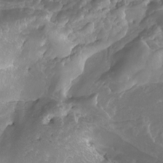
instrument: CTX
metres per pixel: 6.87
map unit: Nhu
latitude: -8.0661
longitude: -94.3845
